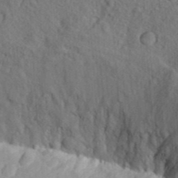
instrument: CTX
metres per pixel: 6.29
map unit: Aa
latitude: 30.3657
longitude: -138.8002
